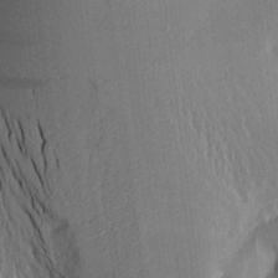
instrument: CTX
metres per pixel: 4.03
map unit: Aa
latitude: 15.3293
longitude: -147.8206
